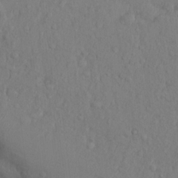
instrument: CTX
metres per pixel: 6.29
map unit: Hto
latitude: 14.0255
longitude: -29.4237
